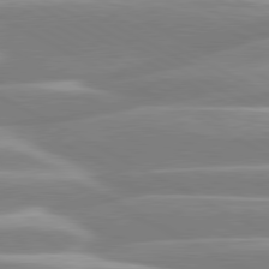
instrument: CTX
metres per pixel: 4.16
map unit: lApd
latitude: 80.4979
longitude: -129.6694
